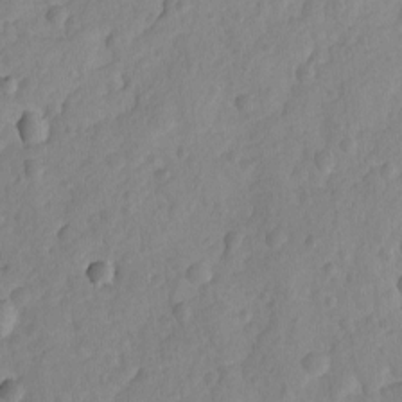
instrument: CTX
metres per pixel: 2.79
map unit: lAvf
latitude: -8.6140
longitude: -119.9528
